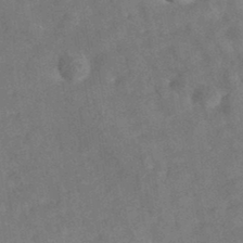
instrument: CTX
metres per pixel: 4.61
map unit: eAb
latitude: 35.3859
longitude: 111.1053
